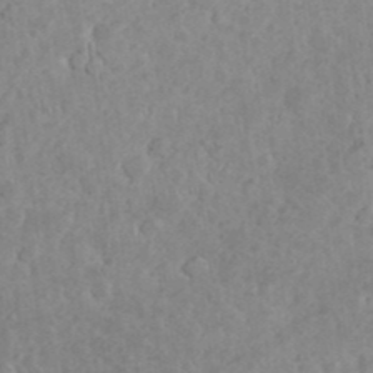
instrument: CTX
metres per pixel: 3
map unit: eHh
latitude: 35.0080
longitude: -62.4034
